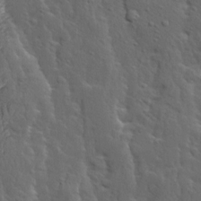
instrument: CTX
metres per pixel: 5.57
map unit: Ave
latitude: 14.1578
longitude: -135.8772
